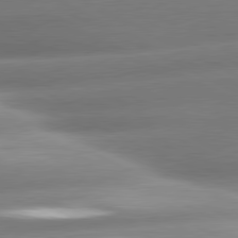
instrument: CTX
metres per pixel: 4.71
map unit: lApd
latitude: 80.6301
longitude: -159.9528
